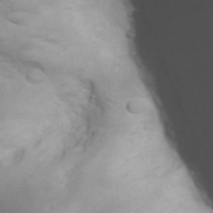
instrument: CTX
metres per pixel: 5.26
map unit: Nhu
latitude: 28.4034
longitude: -66.4223
